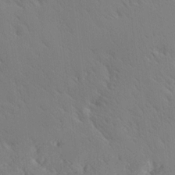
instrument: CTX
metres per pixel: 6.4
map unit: Hve
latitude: 2.2711
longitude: -123.6127
